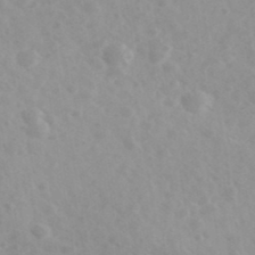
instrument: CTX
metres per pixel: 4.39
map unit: Ave
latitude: 39.4048
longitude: -106.4034
